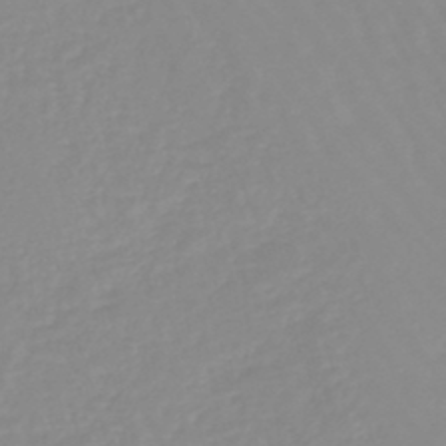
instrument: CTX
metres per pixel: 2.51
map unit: eHb
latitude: -44.8408
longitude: 80.9920
